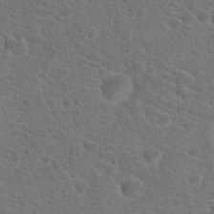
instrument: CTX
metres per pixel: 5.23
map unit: Hto
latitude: 19.6694
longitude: -38.6112
